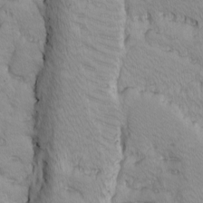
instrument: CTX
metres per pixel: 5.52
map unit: Ave
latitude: -10.0661
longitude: -117.3671
